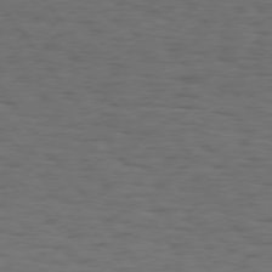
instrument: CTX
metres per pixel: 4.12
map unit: Hpe
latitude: 74.6491
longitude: -133.4615
